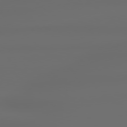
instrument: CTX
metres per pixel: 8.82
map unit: lApd
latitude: 79.0270
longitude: -135.4993
